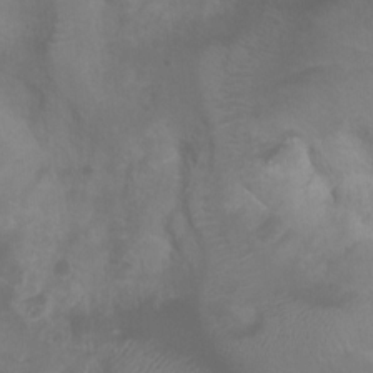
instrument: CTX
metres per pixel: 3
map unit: Ht
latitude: 2.4034
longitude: -22.3278
